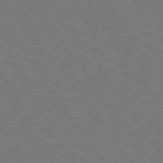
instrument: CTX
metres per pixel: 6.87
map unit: Hpe
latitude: 74.5357
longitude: -123.8961
